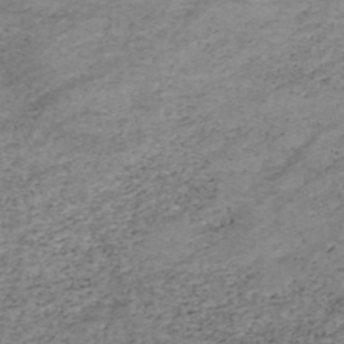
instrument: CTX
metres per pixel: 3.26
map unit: HNhu
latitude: -46.8408
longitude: 28.5196
